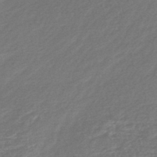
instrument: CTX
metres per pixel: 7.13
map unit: HNb
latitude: -49.1431
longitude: 58.3306
